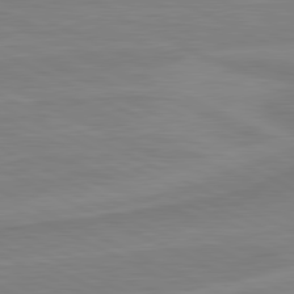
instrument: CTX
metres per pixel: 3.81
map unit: lApd
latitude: 81.1403
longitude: 170.1228
